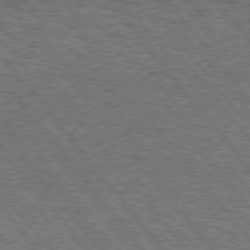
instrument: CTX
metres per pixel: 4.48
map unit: Hpe
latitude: 74.9325
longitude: -150.2333
